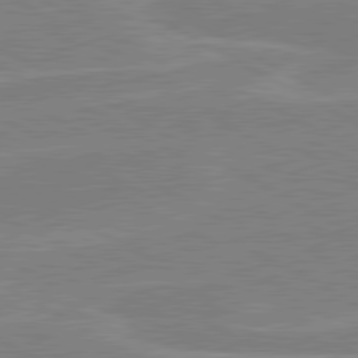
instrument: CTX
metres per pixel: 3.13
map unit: lApd
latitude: 80.6868
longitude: 121.9367
